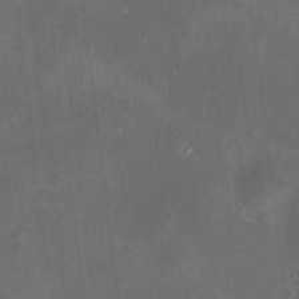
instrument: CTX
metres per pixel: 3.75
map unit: HNhu
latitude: 10.0255
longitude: 11.2754
